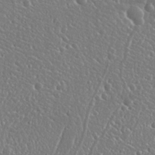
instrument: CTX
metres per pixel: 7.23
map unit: Nhu
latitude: 25.6504
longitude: -58.1578
